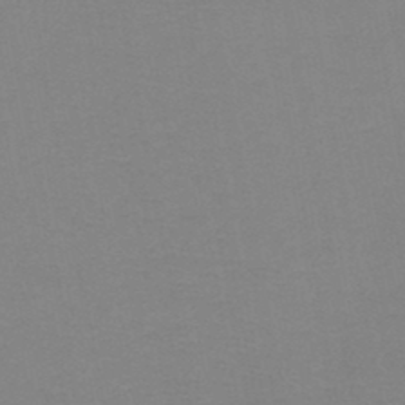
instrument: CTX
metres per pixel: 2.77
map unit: HNb
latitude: -47.1431
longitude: -40.6679
